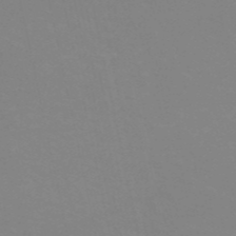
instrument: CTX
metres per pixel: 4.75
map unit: eHh
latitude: -53.3320
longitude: -25.2725
